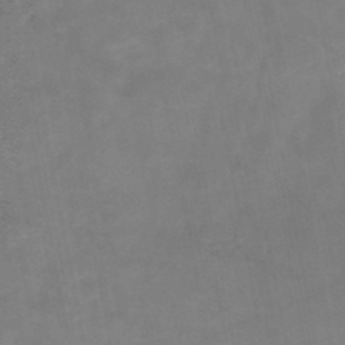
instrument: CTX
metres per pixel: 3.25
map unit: HNb
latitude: -48.7652
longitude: -39.0647
